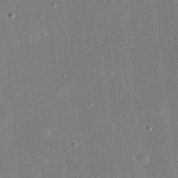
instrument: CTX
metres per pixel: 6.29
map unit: eHh
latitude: 17.6505
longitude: -70.8002
